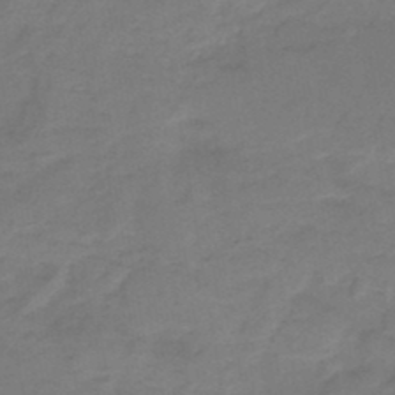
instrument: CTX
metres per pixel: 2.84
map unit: HNb
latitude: -46.9352
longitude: -38.9514
